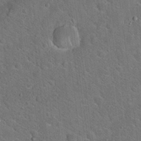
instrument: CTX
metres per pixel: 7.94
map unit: Hto
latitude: 19.5182
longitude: -50.8380
